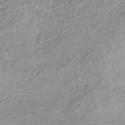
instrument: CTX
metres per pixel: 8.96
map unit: lHb
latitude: -36.1227
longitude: 65.9556
